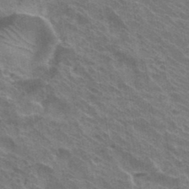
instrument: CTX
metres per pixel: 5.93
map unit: Hto
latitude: 32.5735
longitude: -40.7813
